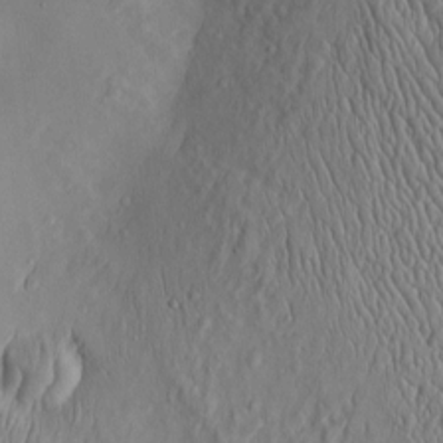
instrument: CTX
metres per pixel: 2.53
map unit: Htu
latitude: -3.6721
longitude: 157.1053
